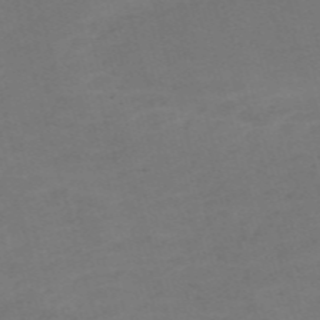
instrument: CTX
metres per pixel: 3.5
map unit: Nve
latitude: -59.0675
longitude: 58.3495
